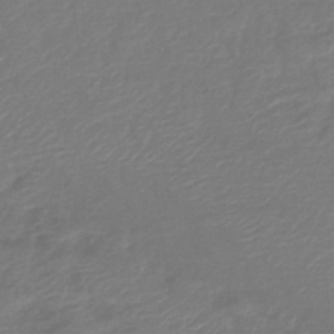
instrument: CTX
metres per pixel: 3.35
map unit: lHb
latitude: -42.5951
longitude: 81.2376
